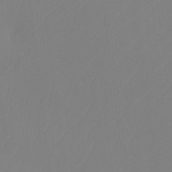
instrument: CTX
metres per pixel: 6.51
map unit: Htu
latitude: -14.0094
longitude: -50.1577
